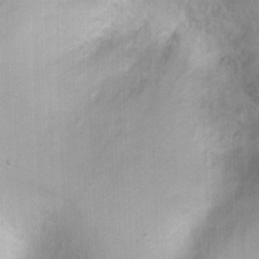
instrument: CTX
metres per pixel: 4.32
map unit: Ht
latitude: 3.1403
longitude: -34.8380
